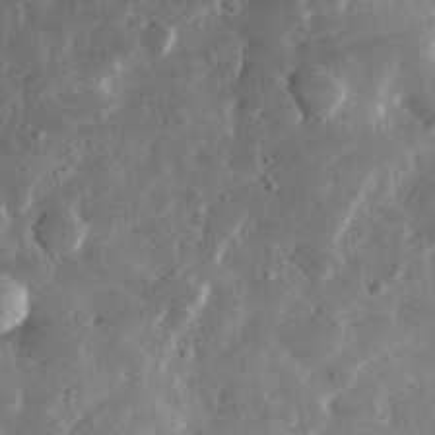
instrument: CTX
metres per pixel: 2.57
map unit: lHvf
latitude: 31.8206
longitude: -90.2711
